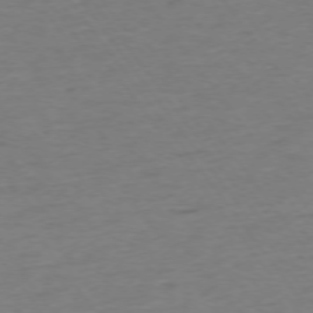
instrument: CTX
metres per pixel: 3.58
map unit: Ap
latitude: -75.1998
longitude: -85.1214
